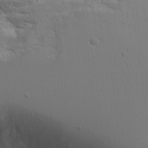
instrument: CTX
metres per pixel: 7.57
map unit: Aa
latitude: 11.8961
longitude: -127.5749
